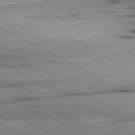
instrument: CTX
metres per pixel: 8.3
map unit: lApd
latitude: 80.6113
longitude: -157.2348
